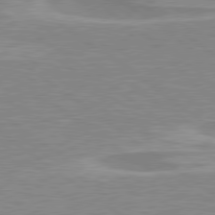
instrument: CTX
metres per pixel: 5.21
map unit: Hpe
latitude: 79.3482
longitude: -121.6505
